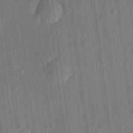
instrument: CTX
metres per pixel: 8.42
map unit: lHvf
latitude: 22.0633
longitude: 144.7463
